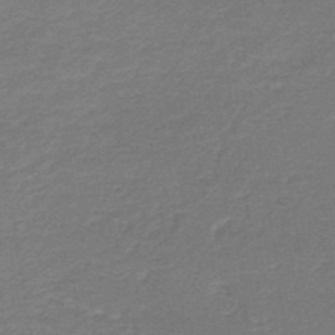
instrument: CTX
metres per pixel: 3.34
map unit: lHb
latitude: -43.6721
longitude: 52.7085
